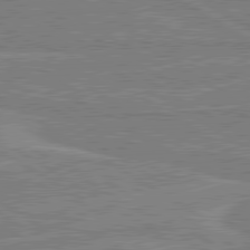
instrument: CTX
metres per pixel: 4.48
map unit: lApd
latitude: 80.5546
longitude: 170.0094
